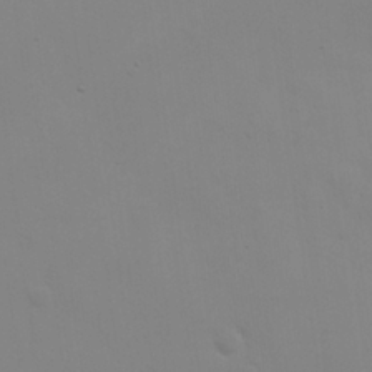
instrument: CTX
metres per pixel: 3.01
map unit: eHh
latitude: 25.0836
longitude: -65.6883
